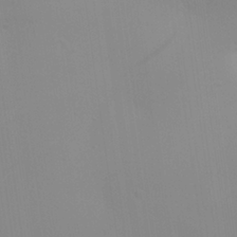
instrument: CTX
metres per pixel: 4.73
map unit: Aa
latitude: 25.6316
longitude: -143.1970
